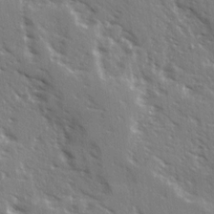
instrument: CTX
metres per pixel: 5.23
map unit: Ave
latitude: 15.5560
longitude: -130.5735
